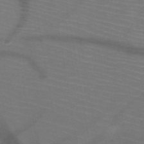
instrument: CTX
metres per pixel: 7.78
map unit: HNb
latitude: -50.3306
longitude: -44.5546
